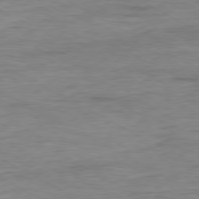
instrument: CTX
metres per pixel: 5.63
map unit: Ap
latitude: -79.8800
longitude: -83.2725
